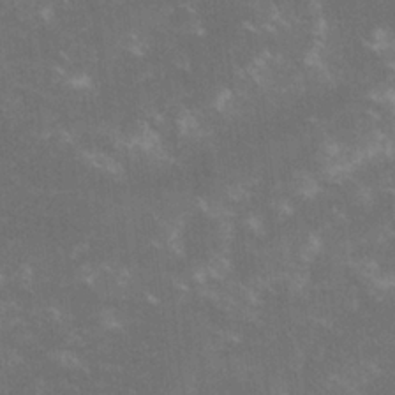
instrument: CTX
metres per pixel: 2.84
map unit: lHvf
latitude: -13.8234
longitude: -101.5938
